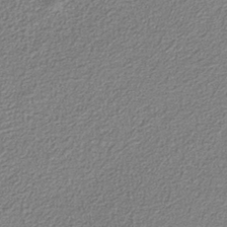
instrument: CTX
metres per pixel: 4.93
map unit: eAb
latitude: -38.0283
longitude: 52.5762
